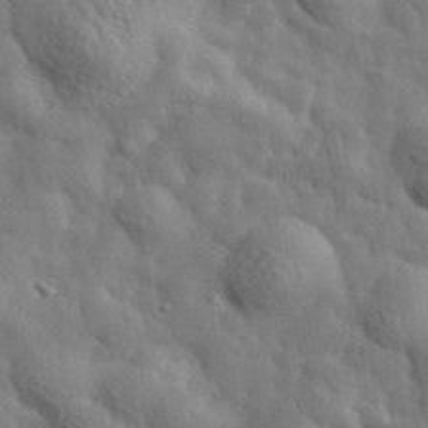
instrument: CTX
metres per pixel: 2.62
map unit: lHvf
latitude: 35.6505
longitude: -88.1389
